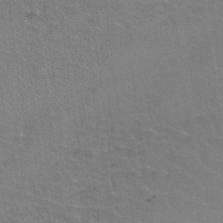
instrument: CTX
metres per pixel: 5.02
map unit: Hto
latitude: 36.8758
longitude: -46.3090
